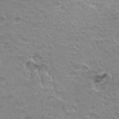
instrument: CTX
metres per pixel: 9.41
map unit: Hto
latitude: 35.5938
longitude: -43.8583
